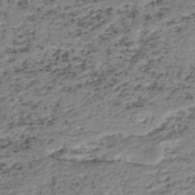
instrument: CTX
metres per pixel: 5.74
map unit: HNhu
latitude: -48.6519
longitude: 30.3495
